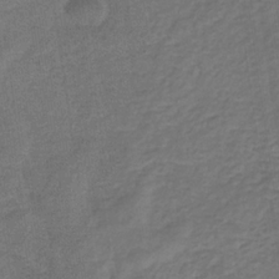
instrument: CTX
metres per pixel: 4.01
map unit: eHb
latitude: -32.5385
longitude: 72.8597
